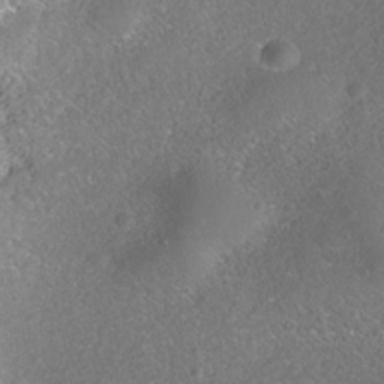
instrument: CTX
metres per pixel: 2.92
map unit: Nhe
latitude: -38.5007
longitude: -119.6316
